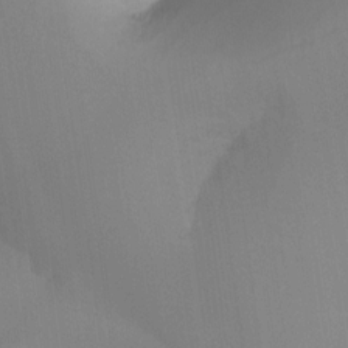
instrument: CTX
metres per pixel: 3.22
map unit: Ht
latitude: -16.8597
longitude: -47.4616
